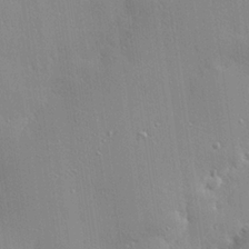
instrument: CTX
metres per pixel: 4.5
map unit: eHh
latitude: 24.0444
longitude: -89.3860
